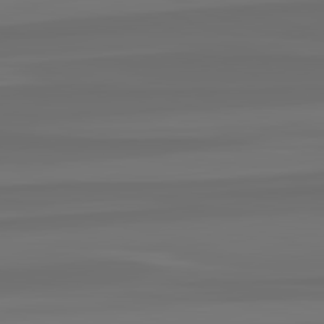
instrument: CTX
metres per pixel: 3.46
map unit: lApd
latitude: 82.7435
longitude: -177.8205
